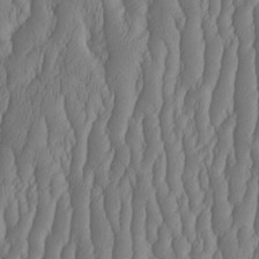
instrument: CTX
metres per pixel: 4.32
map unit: HNhu
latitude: -2.2550
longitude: 13.3510
